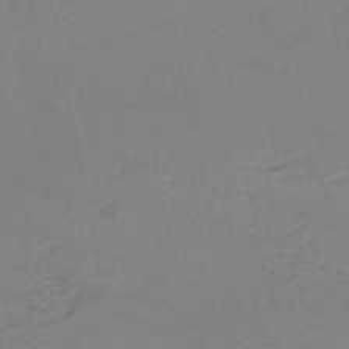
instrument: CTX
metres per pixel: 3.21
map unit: HNb
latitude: -52.3306
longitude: -51.9717
